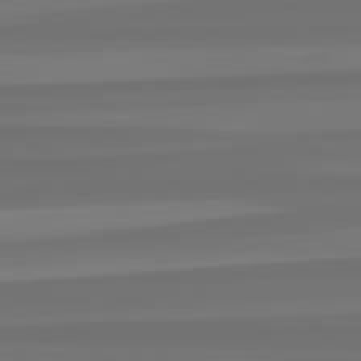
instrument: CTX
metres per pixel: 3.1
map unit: lApd
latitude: 82.6679
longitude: -178.0444
